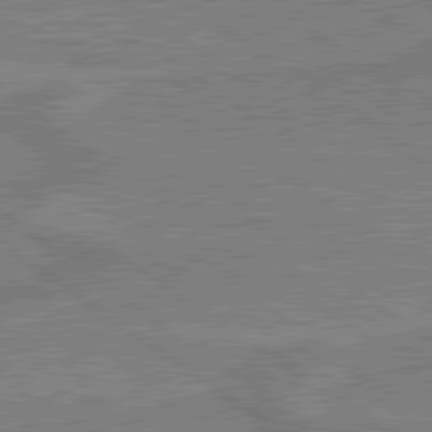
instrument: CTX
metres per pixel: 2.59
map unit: lApd
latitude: 79.8206
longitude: 166.9920
